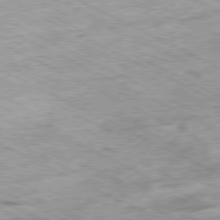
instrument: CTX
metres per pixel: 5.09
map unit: Ap
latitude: -79.8422
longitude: -67.4804
